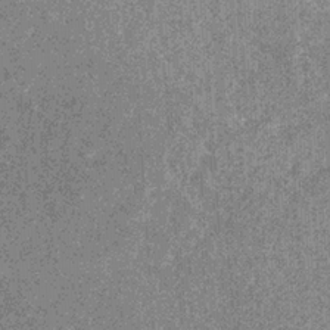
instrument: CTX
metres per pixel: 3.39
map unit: eHb
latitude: -31.4454
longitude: 69.4832
